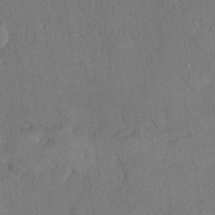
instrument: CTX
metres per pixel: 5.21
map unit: lHvf
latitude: 22.1200
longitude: 145.2943
